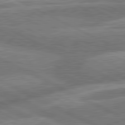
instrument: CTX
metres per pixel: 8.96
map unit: lApd
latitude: 81.4615
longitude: -166.6490
